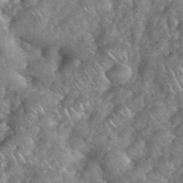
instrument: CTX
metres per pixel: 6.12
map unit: eHh
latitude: 38.6679
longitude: -58.8191
